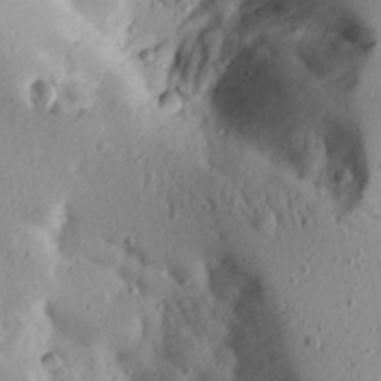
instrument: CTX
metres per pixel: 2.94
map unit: Aa
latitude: 16.9325
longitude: -124.6112
